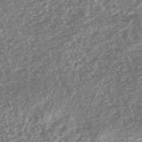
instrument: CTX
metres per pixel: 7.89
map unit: HNhu
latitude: -46.6518
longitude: 30.8975
